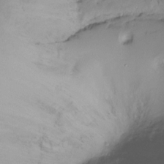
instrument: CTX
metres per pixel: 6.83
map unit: Ht
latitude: -16.0850
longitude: -43.5749
